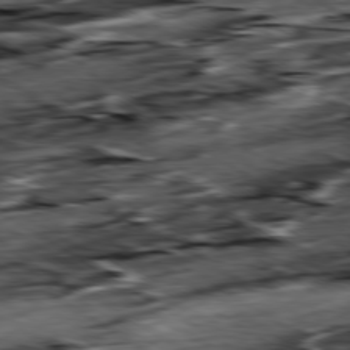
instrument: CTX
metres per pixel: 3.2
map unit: Hpe
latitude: -79.2565
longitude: -20.4034
